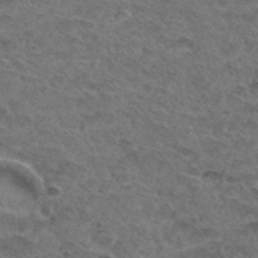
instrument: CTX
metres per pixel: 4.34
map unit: Hto
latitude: 32.1389
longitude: -47.8395
